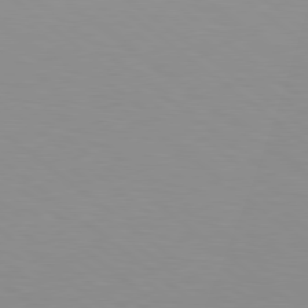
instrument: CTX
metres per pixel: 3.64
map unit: lApd
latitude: 79.2159
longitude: -176.8002
